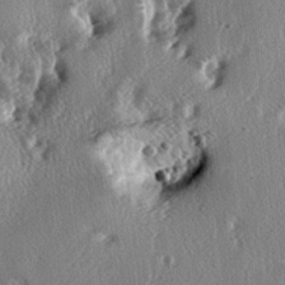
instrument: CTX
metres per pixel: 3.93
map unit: lAa
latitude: -6.7085
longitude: -124.8947
